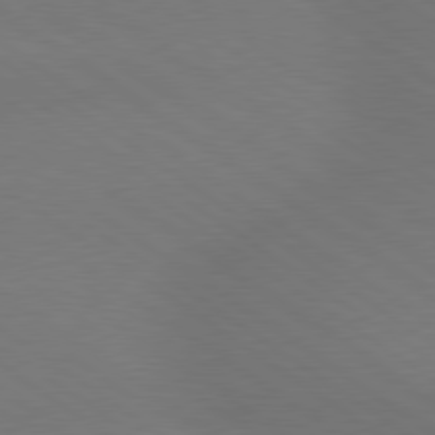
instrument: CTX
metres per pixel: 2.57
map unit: lApd
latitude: 79.2348
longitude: -151.9150
